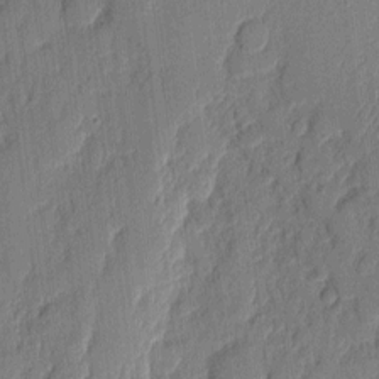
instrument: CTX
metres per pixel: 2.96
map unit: eHh
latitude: 4.7435
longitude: -76.7057
